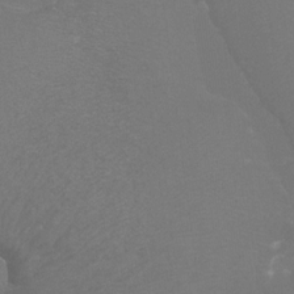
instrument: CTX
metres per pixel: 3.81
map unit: Htu
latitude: -7.1053
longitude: -33.0647
